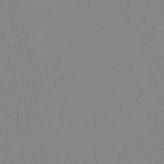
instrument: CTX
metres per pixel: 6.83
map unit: eHb
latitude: -44.6330
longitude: 88.2361
